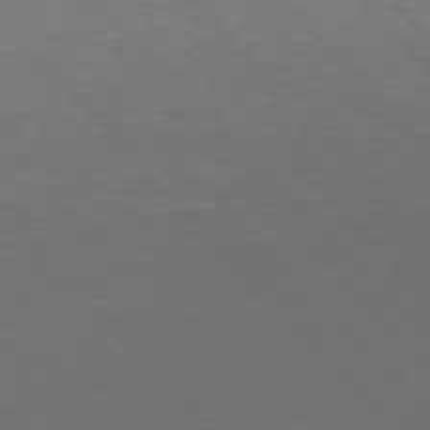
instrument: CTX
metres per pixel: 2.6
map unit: Hpe
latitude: 77.3292
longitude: -124.8380
